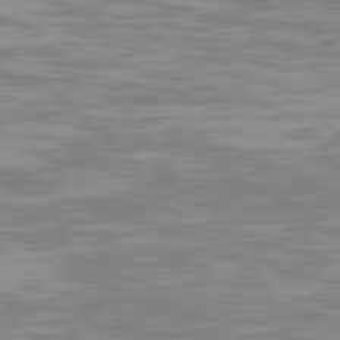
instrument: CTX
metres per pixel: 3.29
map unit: Ap
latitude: -79.6533
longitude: -103.0647
